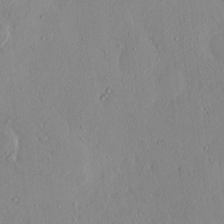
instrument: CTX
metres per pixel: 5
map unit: eHh
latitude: -0.1606
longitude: 17.1809
